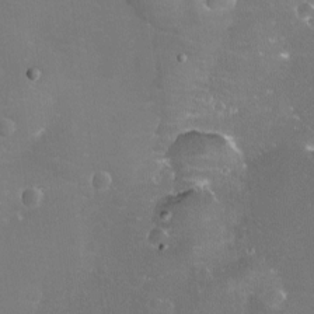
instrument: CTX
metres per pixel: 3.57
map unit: eHh
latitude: -11.2376
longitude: -62.1767
